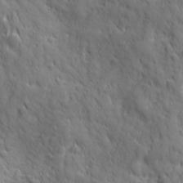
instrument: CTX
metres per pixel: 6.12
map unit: Ave
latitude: 19.6694
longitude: -133.0647
